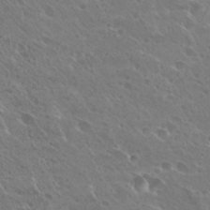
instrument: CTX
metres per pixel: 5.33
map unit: Hto
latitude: 27.2537
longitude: -40.4223
